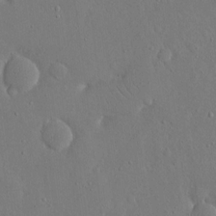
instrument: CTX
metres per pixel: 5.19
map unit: eHh
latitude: 16.7624
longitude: -70.8380
